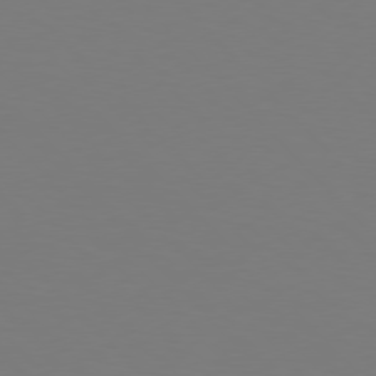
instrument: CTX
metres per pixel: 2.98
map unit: Hpe
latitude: 76.7435
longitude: -167.6127
